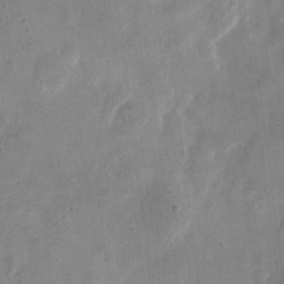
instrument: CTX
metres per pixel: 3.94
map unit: eHh
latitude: 7.7827
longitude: -71.8394
